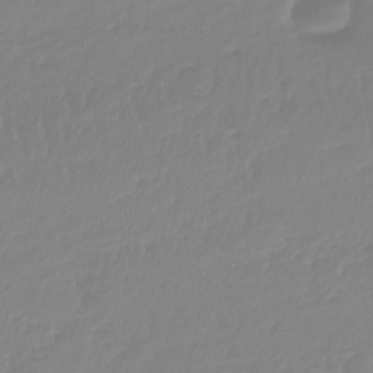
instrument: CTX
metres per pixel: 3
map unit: lHb
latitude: -45.3321
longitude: 72.2550
